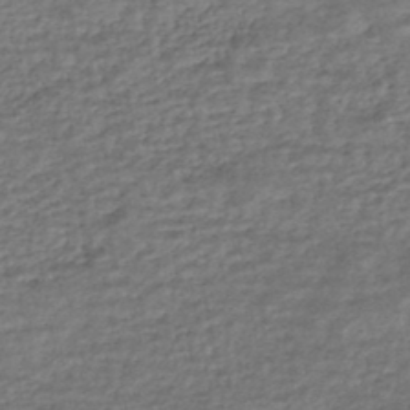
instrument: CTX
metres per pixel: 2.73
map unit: HNhu
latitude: -45.5399
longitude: 102.6330
